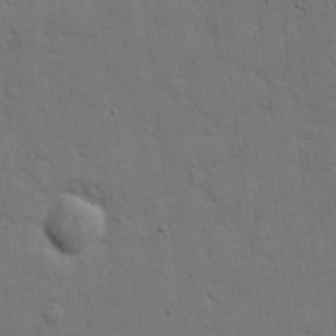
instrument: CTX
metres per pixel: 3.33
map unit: eHh
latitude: 11.7450
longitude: -67.1781
